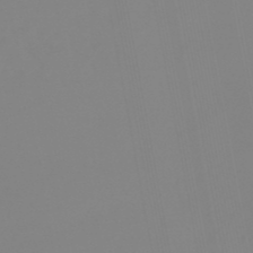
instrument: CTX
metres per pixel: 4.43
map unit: eHb
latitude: -49.2754
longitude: 85.0297
